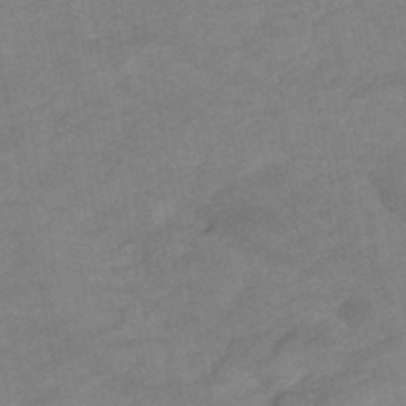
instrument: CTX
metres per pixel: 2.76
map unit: HNhu
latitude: -47.6344
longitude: 90.0094
